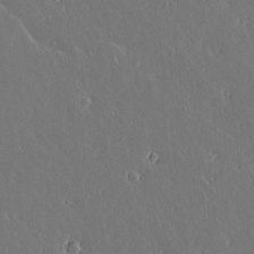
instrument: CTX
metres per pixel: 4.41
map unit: lAvf
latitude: 16.9325
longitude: -126.8758
